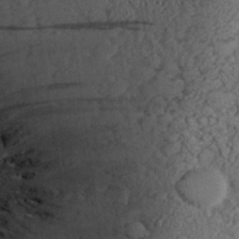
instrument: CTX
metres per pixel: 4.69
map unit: Aa
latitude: 27.4049
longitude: -134.4412
